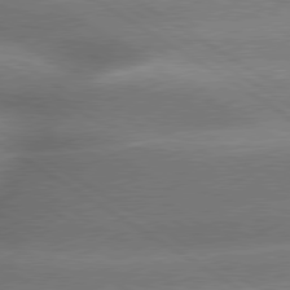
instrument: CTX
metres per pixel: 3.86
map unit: lApd
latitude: 79.7072
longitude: -144.1011
